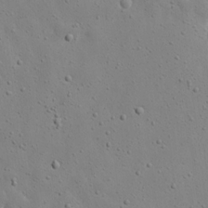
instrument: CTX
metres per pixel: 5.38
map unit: eHh
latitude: 18.3467
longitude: -71.3670
